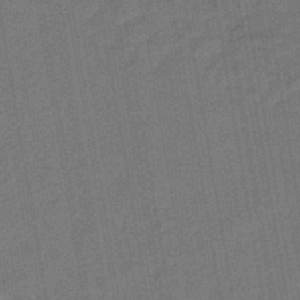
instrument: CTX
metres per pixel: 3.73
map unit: lHb
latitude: -43.2942
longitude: 62.8408
